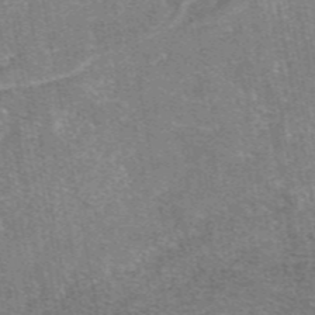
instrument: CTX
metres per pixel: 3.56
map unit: eAb
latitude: 47.3860
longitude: 103.3132
